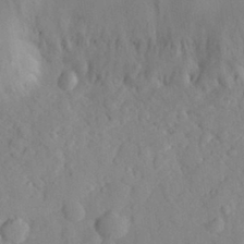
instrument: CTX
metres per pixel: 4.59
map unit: eHh
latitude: 30.2145
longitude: -73.7261
